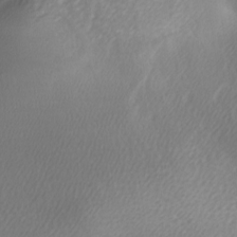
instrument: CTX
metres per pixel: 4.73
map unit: lAa
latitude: -6.5384
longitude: -122.1389
